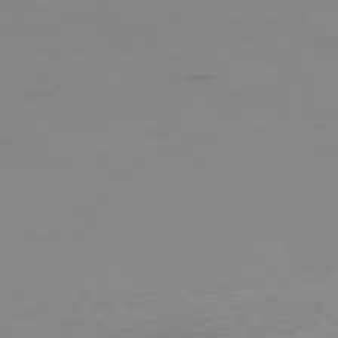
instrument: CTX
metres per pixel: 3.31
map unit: Ap
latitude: -78.4440
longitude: -64.9325
